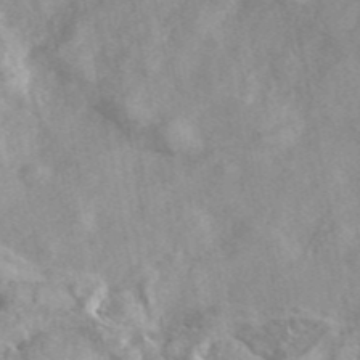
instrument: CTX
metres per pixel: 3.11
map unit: eAb
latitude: 45.1214
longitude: 128.2362
